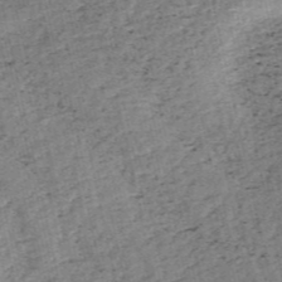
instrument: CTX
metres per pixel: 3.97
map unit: HNb
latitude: -53.7666
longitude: -47.1404
